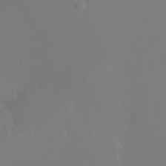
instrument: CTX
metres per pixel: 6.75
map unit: Ht
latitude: -16.3496
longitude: -41.1214
